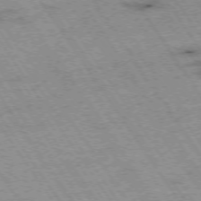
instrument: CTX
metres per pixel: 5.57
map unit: Hpe
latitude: -74.5385
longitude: 1.5399
